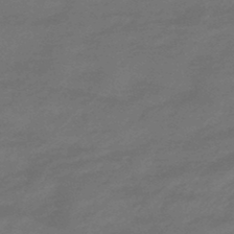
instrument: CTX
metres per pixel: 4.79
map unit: HNhu
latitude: -46.8030
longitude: 90.4251
